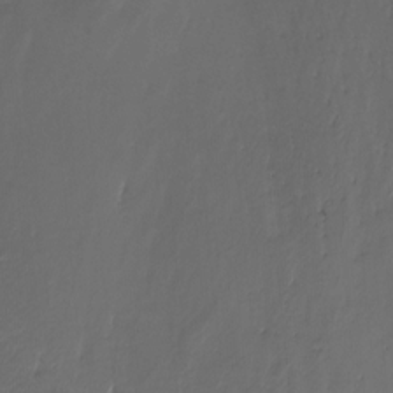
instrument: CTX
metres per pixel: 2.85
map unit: Ht
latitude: -15.0298
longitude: -53.4993
